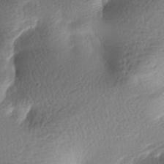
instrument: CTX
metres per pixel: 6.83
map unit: lAa
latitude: -8.2739
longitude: -127.0648
